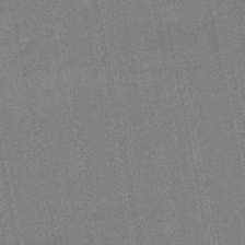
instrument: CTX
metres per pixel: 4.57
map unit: lHb
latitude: -49.6155
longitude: 79.2754
